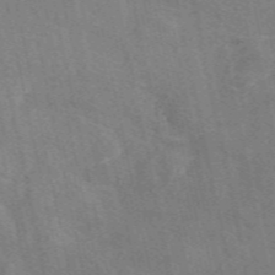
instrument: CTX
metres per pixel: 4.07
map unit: eAb
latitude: 50.2900
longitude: 116.2172
